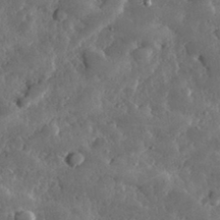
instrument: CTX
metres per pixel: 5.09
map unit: lHvf
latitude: 32.6679
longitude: -90.0444
